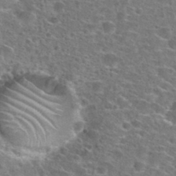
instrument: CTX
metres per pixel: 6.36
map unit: Hto
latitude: 24.4790
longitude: -47.0837
